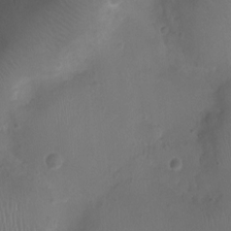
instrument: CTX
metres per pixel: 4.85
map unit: Ht
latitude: -3.1431
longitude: -18.7435
